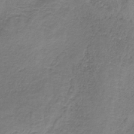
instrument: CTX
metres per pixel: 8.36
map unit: HNb
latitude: -33.0298
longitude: 58.0849
